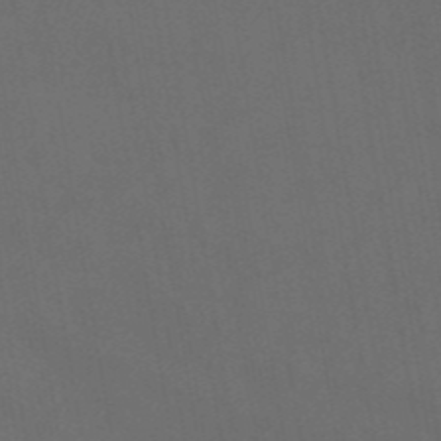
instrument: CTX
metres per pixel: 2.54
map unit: ANa
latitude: 43.1214
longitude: 28.0850
